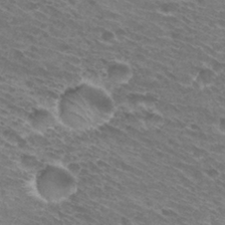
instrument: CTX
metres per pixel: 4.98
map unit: Hto
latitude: 30.5546
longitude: -44.1955
